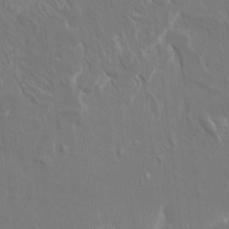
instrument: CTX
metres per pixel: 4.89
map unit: HNhu
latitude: 5.6505
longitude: 7.5588
